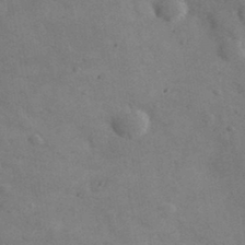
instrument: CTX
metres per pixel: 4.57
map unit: lHvf
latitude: 36.4034
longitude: -90.4034
